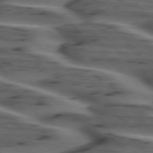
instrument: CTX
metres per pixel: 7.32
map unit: lApd
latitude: 75.3104
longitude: -71.1025
